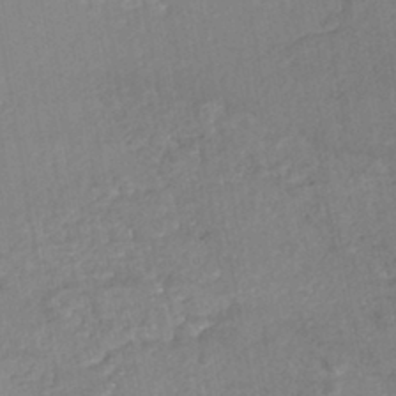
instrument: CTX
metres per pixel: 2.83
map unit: HNhu
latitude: -43.6532
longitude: 102.1606
